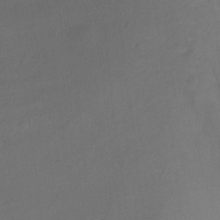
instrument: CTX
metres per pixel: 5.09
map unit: Ht
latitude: -11.1242
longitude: -39.2159
